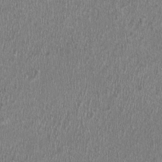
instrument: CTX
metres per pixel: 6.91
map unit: HNhu
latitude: -0.9164
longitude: 0.5763
